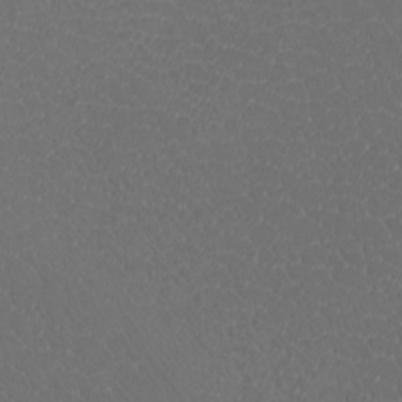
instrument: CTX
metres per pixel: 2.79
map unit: Htu
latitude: -11.4454
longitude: -72.8380
